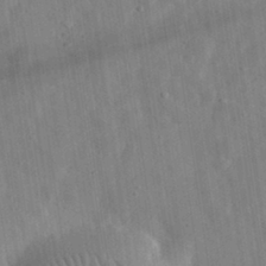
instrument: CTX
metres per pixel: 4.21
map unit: eHh
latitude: 32.6679
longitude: -78.3468
